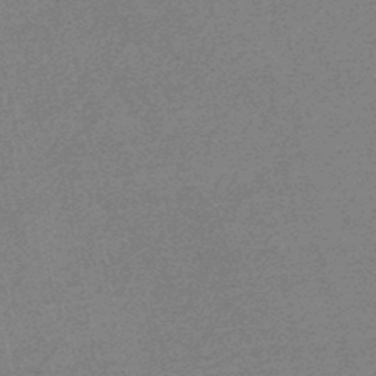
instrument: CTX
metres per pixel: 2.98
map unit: HNb
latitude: -48.0661
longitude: 57.2943
